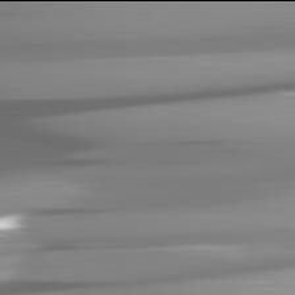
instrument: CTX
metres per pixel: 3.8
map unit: lApd
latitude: 81.9906
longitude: -146.4979
